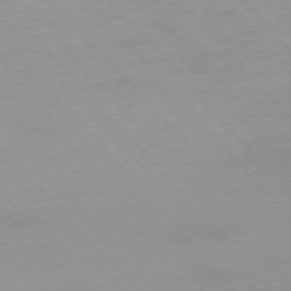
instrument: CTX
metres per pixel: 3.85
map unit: Ap
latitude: -76.1228
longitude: -88.6302
